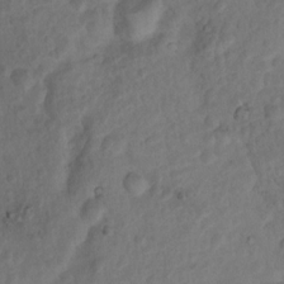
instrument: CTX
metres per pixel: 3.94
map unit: Nhu
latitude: 8.8191
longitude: -22.6868
